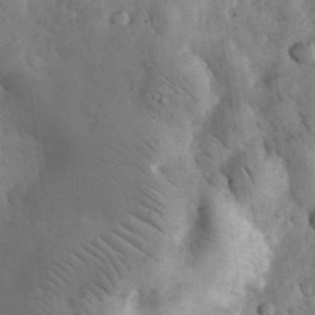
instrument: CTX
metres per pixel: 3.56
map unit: eHh
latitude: 33.3293
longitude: -68.7624
